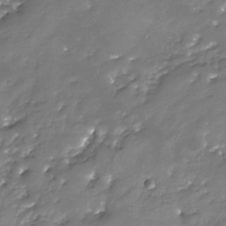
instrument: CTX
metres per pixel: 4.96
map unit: Nhu
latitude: -23.0865
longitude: -57.0080
